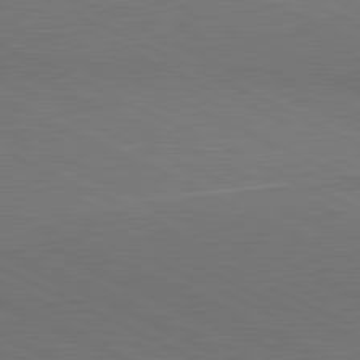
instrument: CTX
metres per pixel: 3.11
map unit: lApd
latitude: 81.1781
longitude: 148.6330
